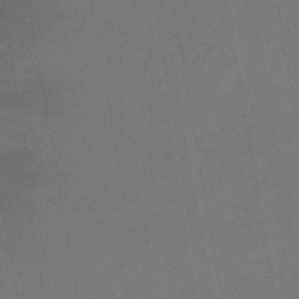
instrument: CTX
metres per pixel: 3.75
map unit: lHb
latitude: -42.7085
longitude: 74.1039
